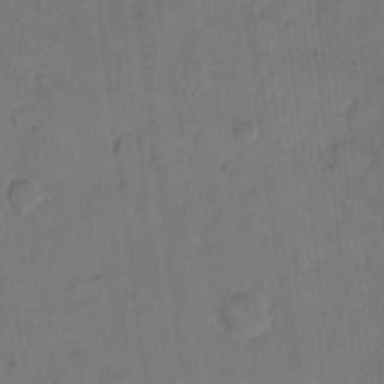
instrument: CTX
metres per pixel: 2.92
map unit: eHh
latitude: 12.0822
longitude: -65.9717
